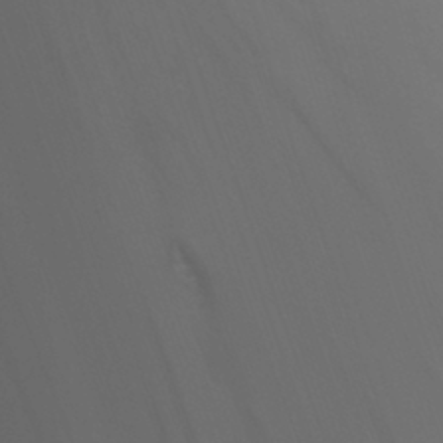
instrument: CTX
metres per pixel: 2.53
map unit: Nhu
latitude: -4.8597
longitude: -73.4238
